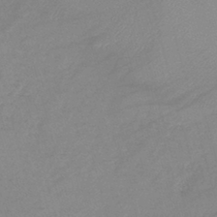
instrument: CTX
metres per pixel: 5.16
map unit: lHb
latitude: -40.1228
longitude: 76.1984
